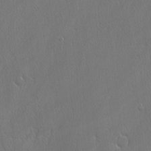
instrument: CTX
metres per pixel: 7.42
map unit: lAvf
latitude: -4.9352
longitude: -108.3656
